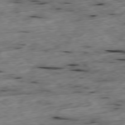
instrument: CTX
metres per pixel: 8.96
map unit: Ap
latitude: -79.4265
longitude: -88.6869
